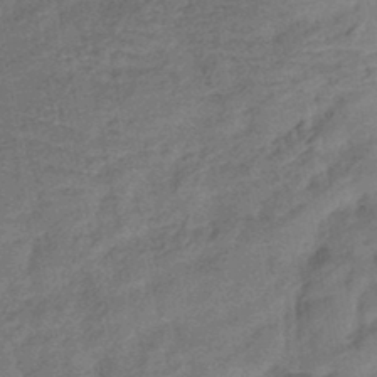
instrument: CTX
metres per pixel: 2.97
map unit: eHb
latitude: -42.2928
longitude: 83.1809
